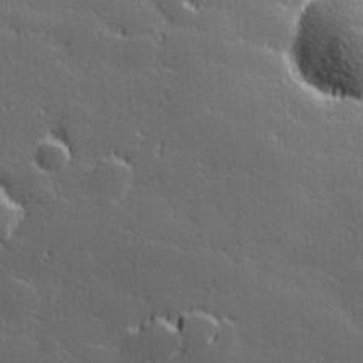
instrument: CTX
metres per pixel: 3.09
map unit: Hve
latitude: 27.8583
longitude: 144.5196
